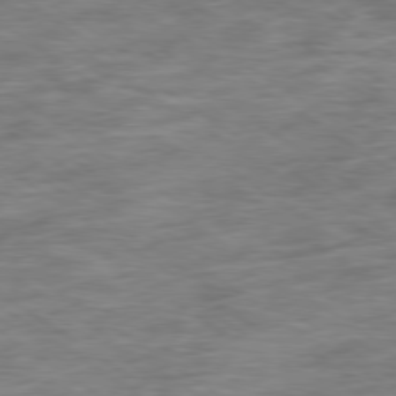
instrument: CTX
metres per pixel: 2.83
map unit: Ap
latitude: -79.5588
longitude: -48.7624
